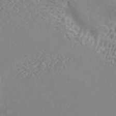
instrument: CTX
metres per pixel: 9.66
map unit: ANa
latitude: 43.2726
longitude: 54.3117
